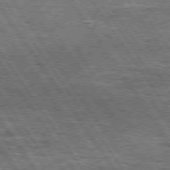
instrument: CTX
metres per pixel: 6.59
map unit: Hpe
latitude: 74.3467
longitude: -150.9324
